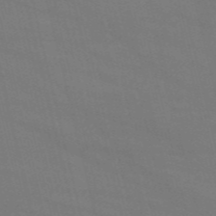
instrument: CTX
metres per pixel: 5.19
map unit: HNb
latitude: -54.6897
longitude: -37.4993
